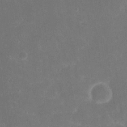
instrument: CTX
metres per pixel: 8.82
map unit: eHh
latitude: 20.2334
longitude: -69.2915
